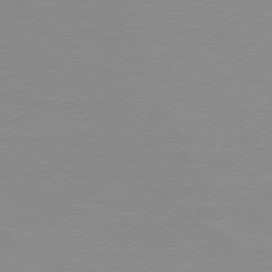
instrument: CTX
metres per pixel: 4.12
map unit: Hpe
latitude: 78.6869
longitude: -141.6882
